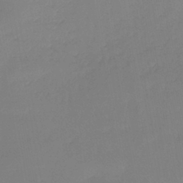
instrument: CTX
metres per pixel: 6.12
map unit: lHb
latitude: -42.4628
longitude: 59.7477
